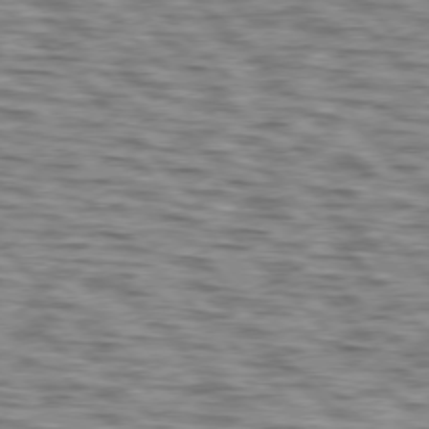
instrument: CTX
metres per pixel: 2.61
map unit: lApd
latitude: 76.7813
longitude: -70.8191
